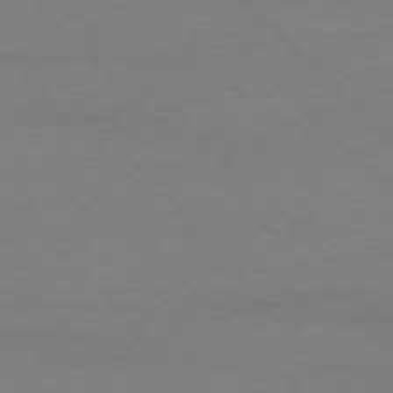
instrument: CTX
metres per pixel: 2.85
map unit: Ap
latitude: -76.9731
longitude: -80.4223
